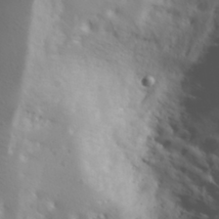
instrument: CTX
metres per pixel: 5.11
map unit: Aa
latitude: 28.8380
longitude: -146.4034
